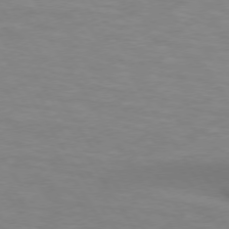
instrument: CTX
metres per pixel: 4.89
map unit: lApd
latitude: 73.9151
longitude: -53.3104
